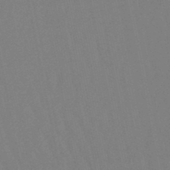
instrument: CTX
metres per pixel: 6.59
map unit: lHb
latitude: -49.6722
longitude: 71.2754
